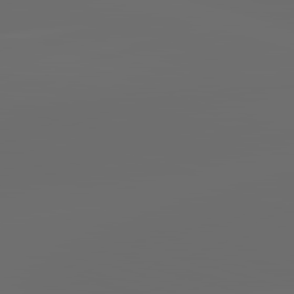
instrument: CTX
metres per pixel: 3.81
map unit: lApd
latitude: 83.7071
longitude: -129.9717
